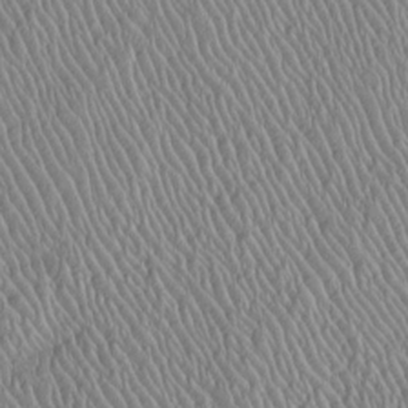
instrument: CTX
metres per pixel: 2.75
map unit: Htu
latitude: -6.4440
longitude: 153.0486
